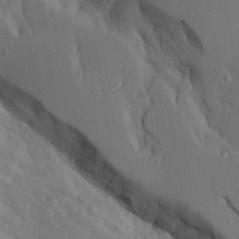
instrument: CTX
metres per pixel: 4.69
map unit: Aa
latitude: 25.5560
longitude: -128.1200
